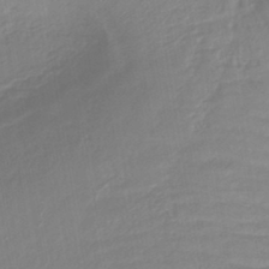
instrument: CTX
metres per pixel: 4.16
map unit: lHb
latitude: -41.5210
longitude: 77.6155
